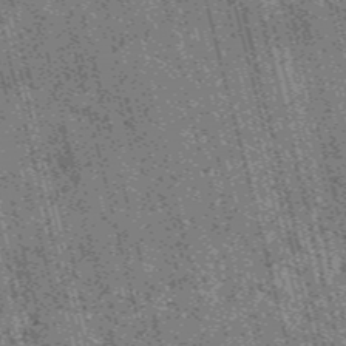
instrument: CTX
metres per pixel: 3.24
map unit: HNb
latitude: -55.5399
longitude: -43.4427
